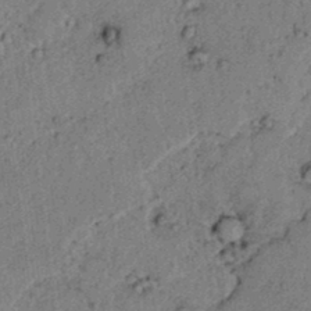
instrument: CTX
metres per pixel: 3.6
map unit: lAvf
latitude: 4.6868
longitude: 158.7841
